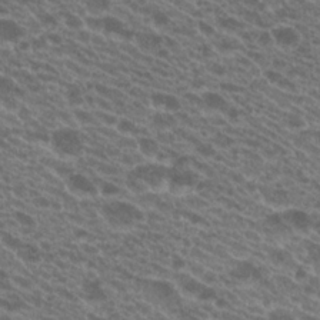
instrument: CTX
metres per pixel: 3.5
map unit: Hto
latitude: 20.8569
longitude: -35.4237
